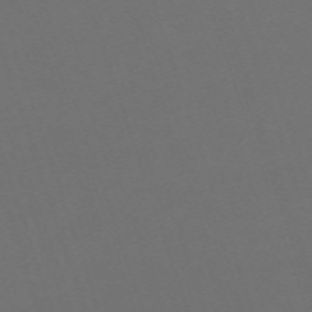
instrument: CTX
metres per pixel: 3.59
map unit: eHh
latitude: -63.7099
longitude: 51.8233
